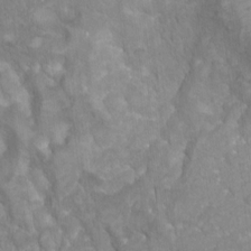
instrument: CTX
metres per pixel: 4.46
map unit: Nhu
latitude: 5.7450
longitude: -17.9339
